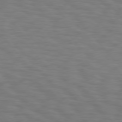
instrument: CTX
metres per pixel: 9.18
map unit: Hpe
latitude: 75.6316
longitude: -132.1578
